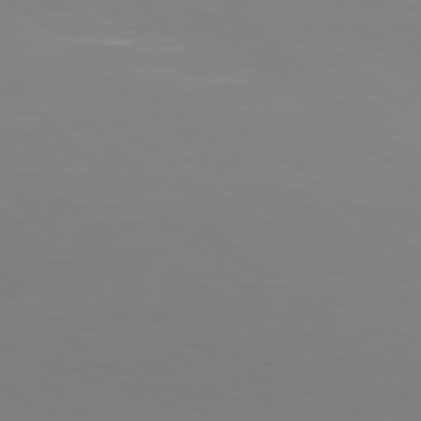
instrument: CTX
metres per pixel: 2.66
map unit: Hpe
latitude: 77.7827
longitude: -125.1781
